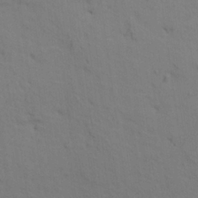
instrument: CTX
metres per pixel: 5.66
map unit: HNhu
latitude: 11.4049
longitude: 23.1998
